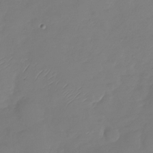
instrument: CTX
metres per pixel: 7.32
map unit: Nhu
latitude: -28.7652
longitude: -59.5371
